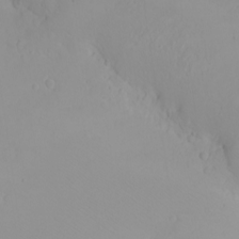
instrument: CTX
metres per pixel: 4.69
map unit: eHh
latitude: -8.1795
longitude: -70.1578
